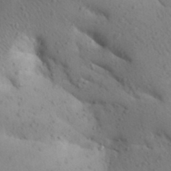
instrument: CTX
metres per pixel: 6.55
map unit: Aa
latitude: 27.4804
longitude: -149.2537
